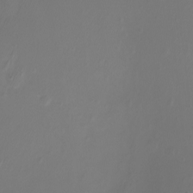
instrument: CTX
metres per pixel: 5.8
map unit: eHh
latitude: -7.4643
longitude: -74.9514
